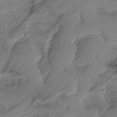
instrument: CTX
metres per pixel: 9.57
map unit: lHb
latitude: -41.1431
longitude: 77.8800
